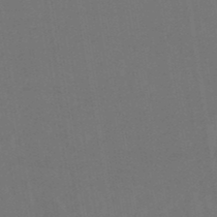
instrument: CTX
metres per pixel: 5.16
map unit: eHb
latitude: -49.6722
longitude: 84.2928
